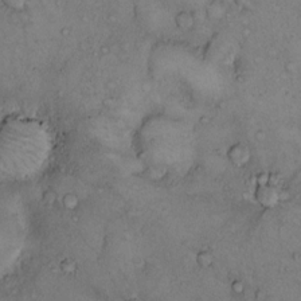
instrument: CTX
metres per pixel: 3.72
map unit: Hto
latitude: 11.0081
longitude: -58.2900
